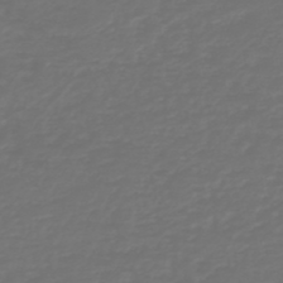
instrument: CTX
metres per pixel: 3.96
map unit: HNb
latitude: -47.5399
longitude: 54.5385
